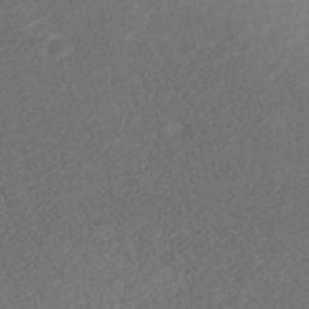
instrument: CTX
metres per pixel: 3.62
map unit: ANa
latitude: 42.1389
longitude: 28.3117
